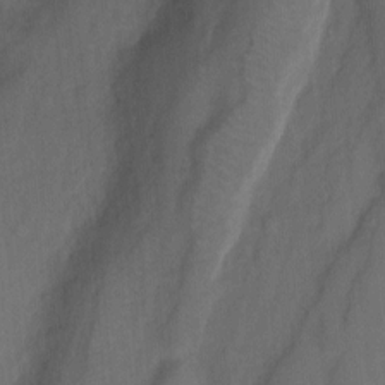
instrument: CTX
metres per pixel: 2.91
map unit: Hto
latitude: 0.0444
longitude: -34.5545
